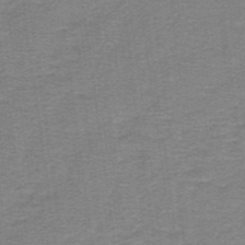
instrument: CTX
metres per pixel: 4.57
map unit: lHb
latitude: -41.5399
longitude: 54.5763
